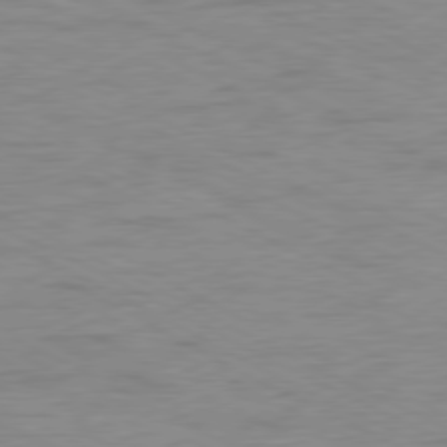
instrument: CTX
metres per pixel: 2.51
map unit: Ap
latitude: -78.6329
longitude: -73.3104
